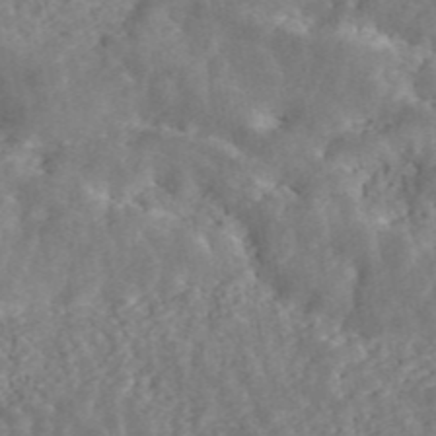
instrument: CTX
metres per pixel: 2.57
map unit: ANa
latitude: 46.0444
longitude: 28.5196
